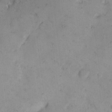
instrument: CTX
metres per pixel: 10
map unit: eHh
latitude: 10.5546
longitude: -63.0270
